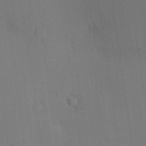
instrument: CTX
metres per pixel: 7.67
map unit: Nve
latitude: -7.8989
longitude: 174.2361
